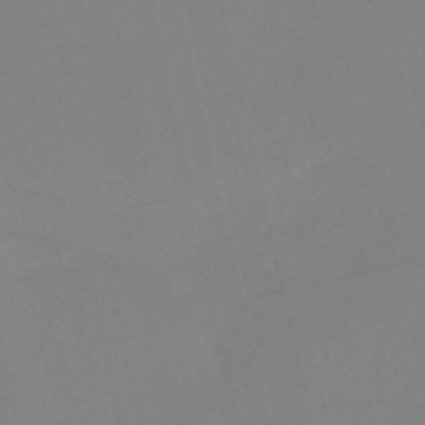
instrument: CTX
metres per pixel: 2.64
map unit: HNb
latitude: -51.3699
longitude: -46.1389
